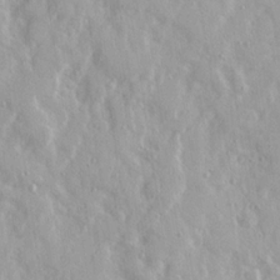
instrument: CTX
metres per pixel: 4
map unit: Ave
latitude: 21.7261
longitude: -131.0837
